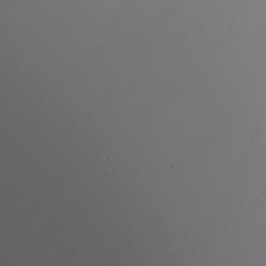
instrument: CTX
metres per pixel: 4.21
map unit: Nhu
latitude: -8.7463
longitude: -93.7260
